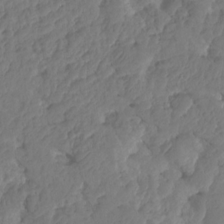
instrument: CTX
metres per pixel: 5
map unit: HNhu
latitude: -24.6896
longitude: 50.3117
